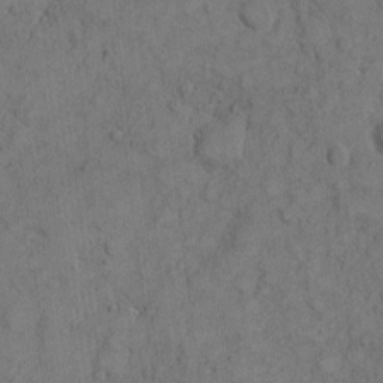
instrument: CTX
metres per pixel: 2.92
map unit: Hto
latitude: 5.3671
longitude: -60.7813
